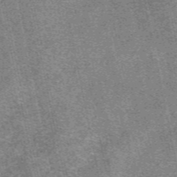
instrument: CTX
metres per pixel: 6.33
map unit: eAb
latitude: 48.2145
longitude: 105.0675
